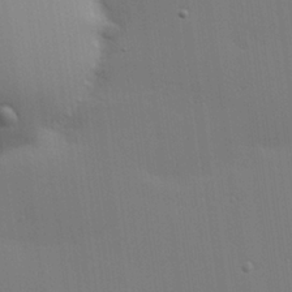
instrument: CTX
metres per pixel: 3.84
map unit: Hve
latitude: 26.5168
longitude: -91.4615
